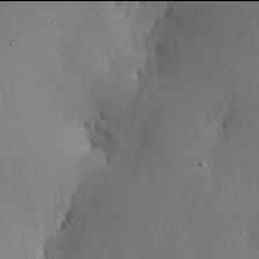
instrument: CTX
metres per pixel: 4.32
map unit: lHvf
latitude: 17.9906
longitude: -114.3467
